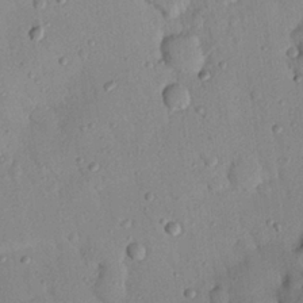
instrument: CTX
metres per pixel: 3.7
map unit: Nhu
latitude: 22.7246
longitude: -75.6505
